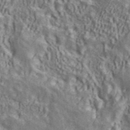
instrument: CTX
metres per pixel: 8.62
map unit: ANa
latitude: 41.3104
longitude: 14.0850
